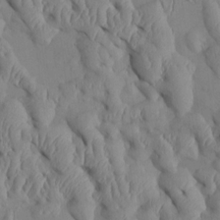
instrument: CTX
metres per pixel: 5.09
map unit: Htu
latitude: 2.2522
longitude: 148.4062
